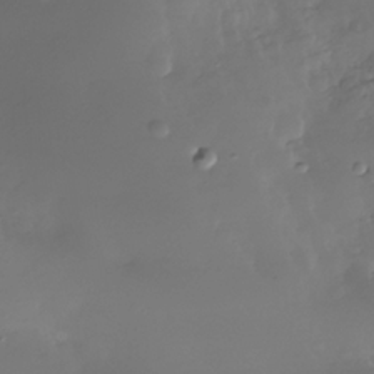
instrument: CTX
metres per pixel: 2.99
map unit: Nhe
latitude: -36.4440
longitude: -117.4049
